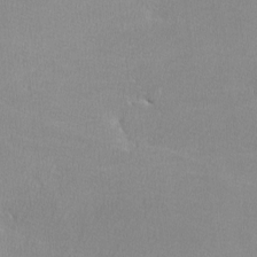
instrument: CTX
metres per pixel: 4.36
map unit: lHvf
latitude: -12.3495
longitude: -101.6694
